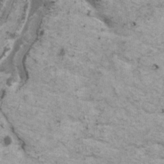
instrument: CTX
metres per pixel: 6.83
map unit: HNhu
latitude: 1.4426
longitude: 4.3684
